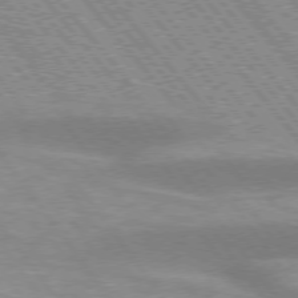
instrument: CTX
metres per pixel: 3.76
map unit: lApd
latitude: 75.1214
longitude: -49.5371
